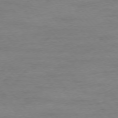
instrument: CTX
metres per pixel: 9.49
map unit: Ap
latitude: -76.5196
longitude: -83.8394
